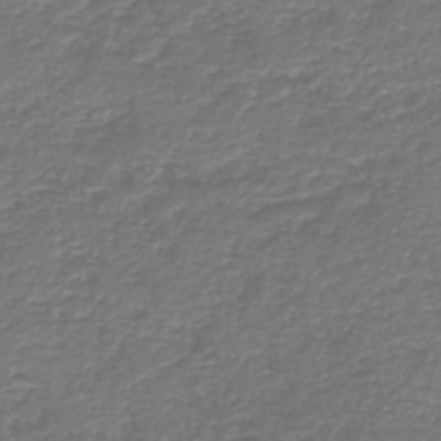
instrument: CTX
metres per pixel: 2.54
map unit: HNb
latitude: -43.3887
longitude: 50.0661
